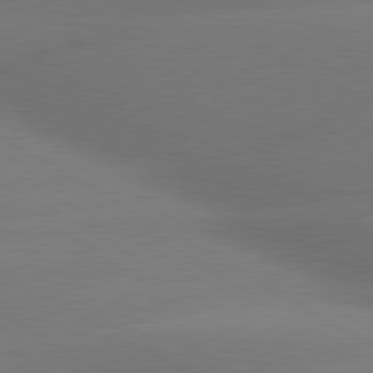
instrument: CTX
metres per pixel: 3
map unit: lApd
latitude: 80.1956
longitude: -149.8772
